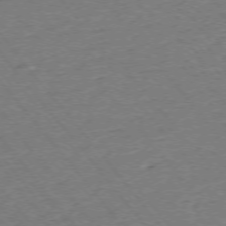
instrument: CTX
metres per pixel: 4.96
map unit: Ap
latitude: -75.2565
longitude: -84.0255
